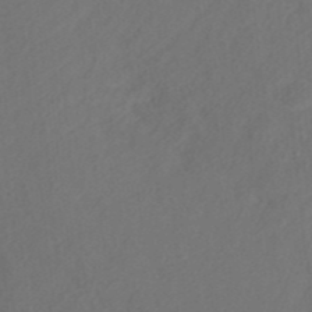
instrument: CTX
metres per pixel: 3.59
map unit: ANa
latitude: 36.4034
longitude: 13.7100
